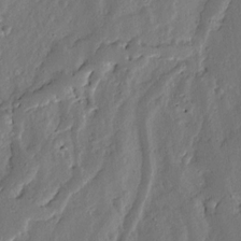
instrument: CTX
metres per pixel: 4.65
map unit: Ave
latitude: 13.3293
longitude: -135.9339
